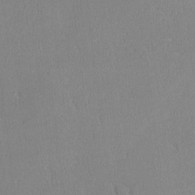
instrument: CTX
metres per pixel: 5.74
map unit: lHvf
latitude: -12.6519
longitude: -99.9150
